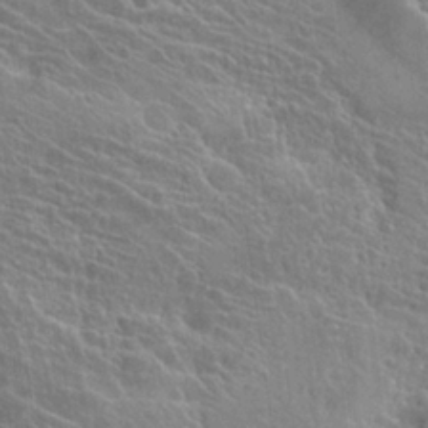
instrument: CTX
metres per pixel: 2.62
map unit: Hto
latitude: 23.6505
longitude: -38.9514
